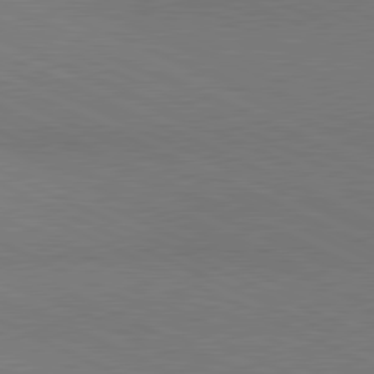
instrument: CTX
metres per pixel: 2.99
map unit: lApd
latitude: 80.9892
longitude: 148.0094
